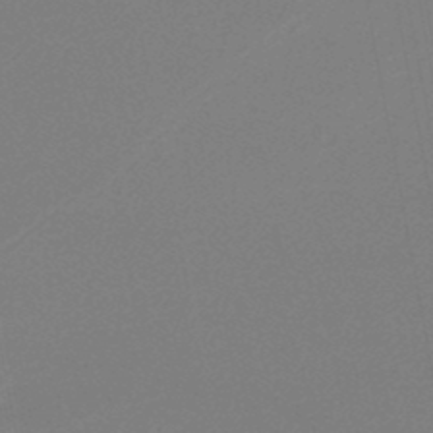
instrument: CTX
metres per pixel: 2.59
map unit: lHb
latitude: -47.2754
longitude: 69.1053
